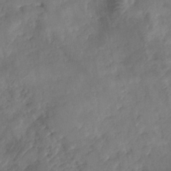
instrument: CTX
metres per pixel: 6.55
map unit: Nhe
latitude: -38.0850
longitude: -146.8002
